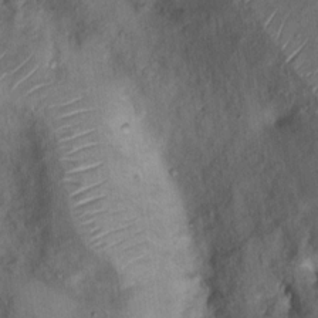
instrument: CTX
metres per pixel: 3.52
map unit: Nhu
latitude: 11.3104
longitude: -27.4615
